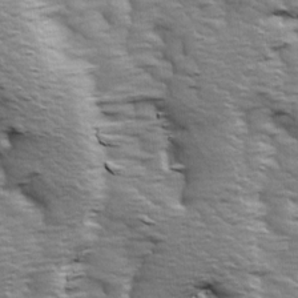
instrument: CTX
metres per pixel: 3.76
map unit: Ave
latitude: 14.1578
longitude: -104.5924
